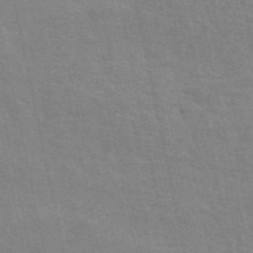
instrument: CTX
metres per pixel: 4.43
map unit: ANa
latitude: 49.5749
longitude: -79.2726
